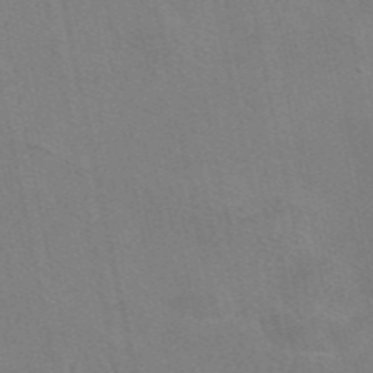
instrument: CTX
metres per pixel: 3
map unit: eAb
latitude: 46.7247
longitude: 115.8989
